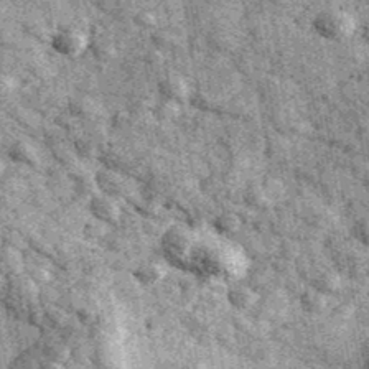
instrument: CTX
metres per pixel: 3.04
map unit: Ave
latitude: 40.1578
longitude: -107.3860
